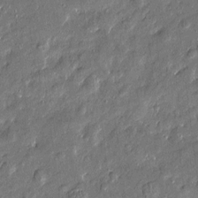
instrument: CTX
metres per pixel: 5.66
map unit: Htu
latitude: -7.8422
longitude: 176.8975
